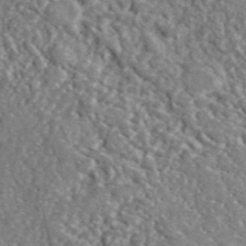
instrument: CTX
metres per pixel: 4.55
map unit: lHvf
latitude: 42.2901
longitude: -89.9151
